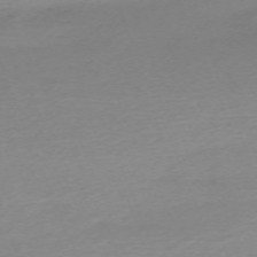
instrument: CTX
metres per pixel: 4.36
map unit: Nhu
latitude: -67.2754
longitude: 39.6344
